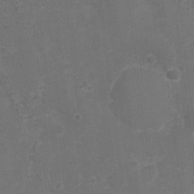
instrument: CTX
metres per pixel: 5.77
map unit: Nhu
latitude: 2.7057
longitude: -16.8569
